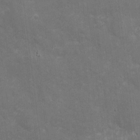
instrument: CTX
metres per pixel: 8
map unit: eHh
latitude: 4.6490
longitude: -70.6112
